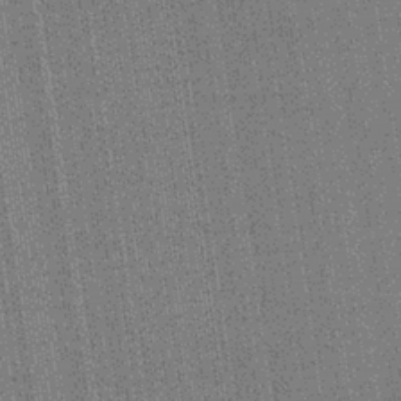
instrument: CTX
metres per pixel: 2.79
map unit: lHb
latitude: -34.9731
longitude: 63.0675
